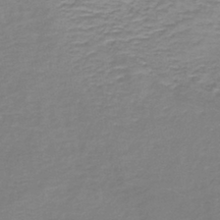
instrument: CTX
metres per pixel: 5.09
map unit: lHb
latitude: -41.7100
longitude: 58.5006
